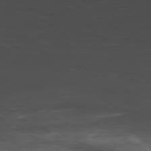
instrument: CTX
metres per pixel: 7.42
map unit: Hpe
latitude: -78.7085
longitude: 15.4266
